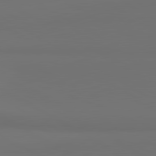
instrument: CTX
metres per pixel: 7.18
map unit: lApd
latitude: 81.4048
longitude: 152.0472
